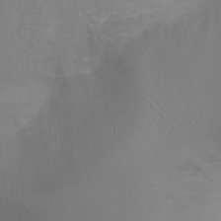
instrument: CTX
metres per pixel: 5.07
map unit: Ht
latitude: -4.3306
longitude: -28.5168
